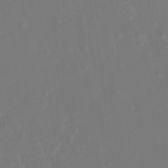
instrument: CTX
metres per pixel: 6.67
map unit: Ht
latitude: -14.0472
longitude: -57.1214
